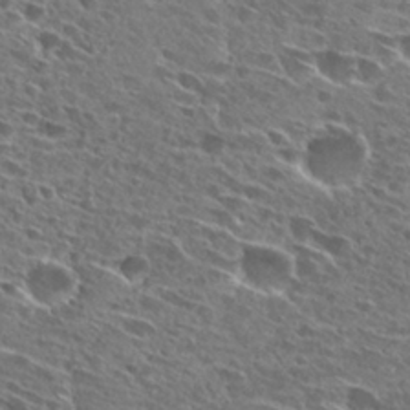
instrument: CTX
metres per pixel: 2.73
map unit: Hto
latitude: 27.8772
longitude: -43.5371
